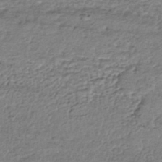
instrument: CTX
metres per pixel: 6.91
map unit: HNhu
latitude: -44.1795
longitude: 105.6344
